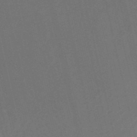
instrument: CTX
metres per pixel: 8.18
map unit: HNb
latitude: -51.6911
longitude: -48.8947
